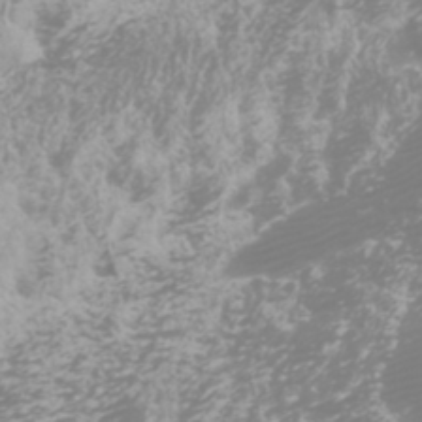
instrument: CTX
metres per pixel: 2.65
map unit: Htu
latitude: -6.4251
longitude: -74.0255
